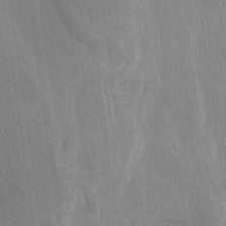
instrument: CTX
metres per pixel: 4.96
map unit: HNhu
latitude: -28.9920
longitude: 66.9164
